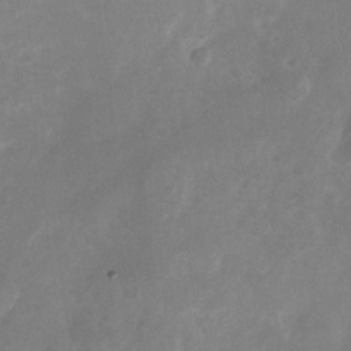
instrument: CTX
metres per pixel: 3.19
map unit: Nhu
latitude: -26.8408
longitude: -70.8947
